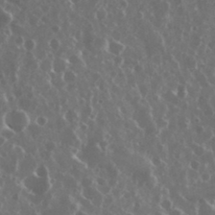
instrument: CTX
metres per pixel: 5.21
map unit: eHh
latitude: 34.3656
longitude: -58.4412
